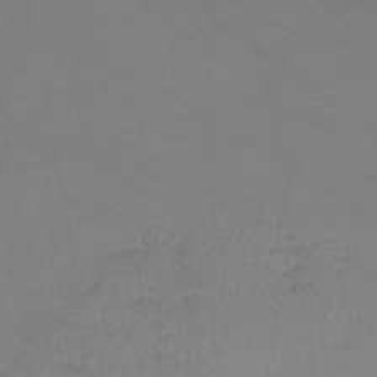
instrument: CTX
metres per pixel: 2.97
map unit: lHb
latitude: -38.8408
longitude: 73.3509
